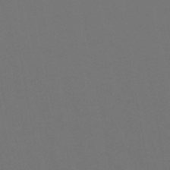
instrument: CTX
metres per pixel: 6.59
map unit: lHb
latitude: -47.4643
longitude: 74.7841
